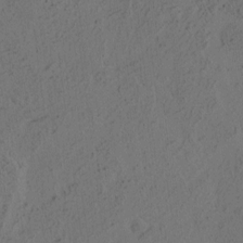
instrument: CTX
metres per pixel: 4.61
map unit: eHh
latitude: 3.1403
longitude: -78.5546
